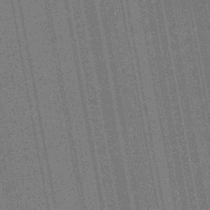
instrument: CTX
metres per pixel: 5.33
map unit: HNb
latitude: -45.3132
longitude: 52.8408
